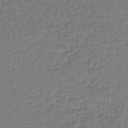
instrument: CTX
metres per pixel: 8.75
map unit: lHb
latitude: -43.1620
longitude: 69.4076
